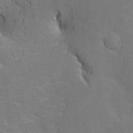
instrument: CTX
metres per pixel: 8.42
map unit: Htu
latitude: -6.2928
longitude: 144.8408
